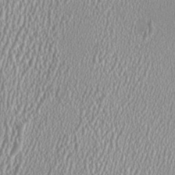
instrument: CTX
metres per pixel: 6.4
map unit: HNhu
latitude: -0.1228
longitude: 0.4440
